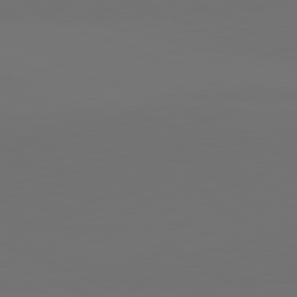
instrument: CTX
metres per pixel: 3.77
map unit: lApd
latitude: 81.6694
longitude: 147.3887
